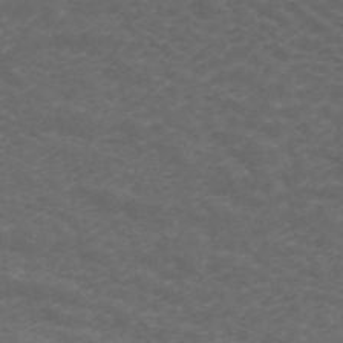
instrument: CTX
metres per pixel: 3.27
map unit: ANa
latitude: 44.1578
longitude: 26.3873
